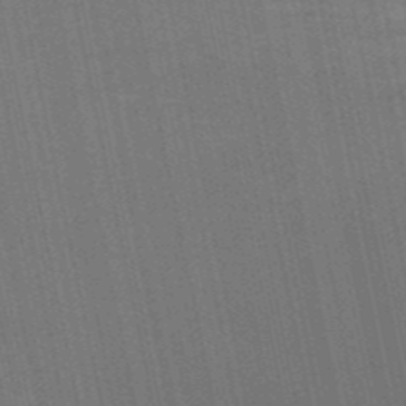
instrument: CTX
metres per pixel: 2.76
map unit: HNb
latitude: -52.3495
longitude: -49.0081
